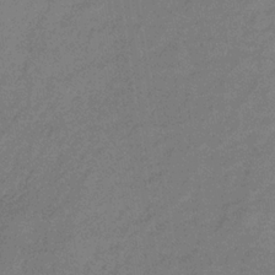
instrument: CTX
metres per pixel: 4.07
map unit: lHb
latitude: -32.4818
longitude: 66.6329
